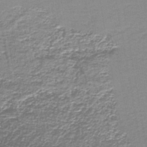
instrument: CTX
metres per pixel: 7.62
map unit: lHb
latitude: -44.0850
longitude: 53.0864
